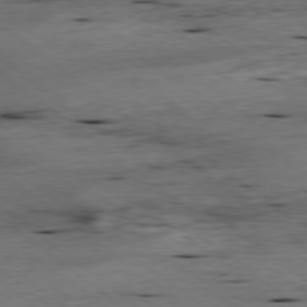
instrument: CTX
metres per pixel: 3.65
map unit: Ap
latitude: -78.8219
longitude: -90.6490
